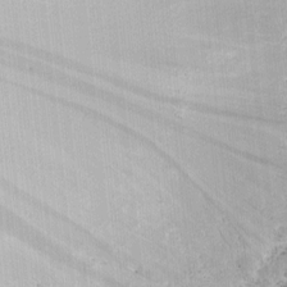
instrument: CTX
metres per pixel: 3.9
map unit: eHh
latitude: 6.2334
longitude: -77.4048
